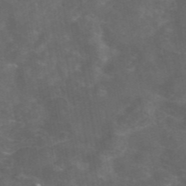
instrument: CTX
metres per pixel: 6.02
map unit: eAb
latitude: 46.5168
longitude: 126.0094
